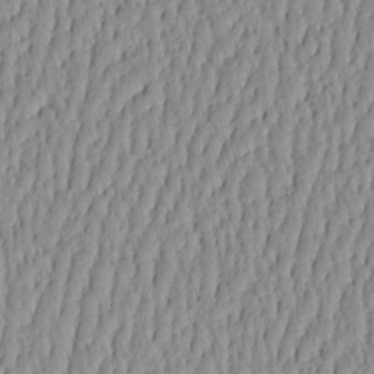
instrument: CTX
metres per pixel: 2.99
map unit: HNhu
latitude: -4.4251
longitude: 14.0850
